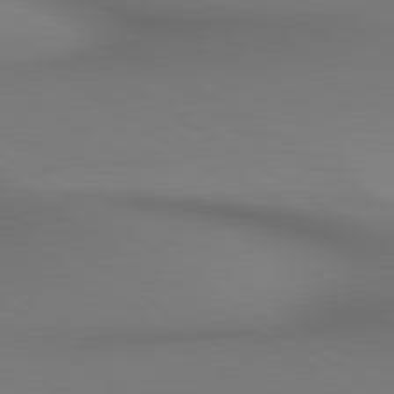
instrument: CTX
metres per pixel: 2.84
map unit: lApd
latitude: 80.3656
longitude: 138.7274
